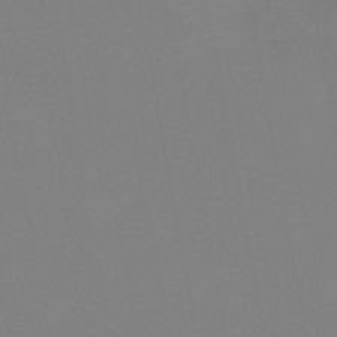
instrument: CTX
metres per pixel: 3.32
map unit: HNb
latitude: -50.8030
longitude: -46.1389
